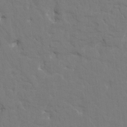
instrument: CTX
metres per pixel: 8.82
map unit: HNhu
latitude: 7.1403
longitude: -4.2711
